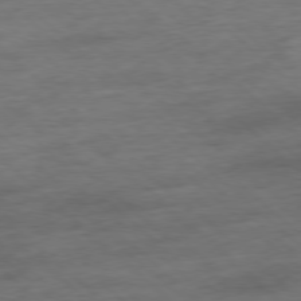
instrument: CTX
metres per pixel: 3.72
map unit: Hpe
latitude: -78.6140
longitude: -23.1781
